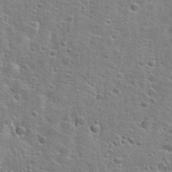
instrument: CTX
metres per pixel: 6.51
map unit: Hto
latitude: 25.5371
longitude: -49.1214
